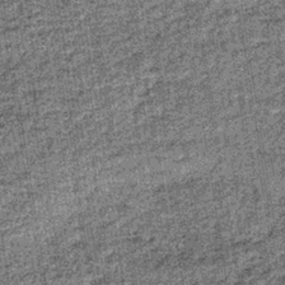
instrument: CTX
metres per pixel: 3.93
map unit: lHb
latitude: -37.3698
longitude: 64.5763
